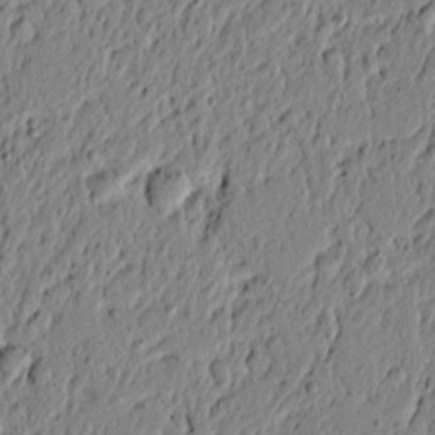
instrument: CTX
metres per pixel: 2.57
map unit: lAvf
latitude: 5.3671
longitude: 164.8030
